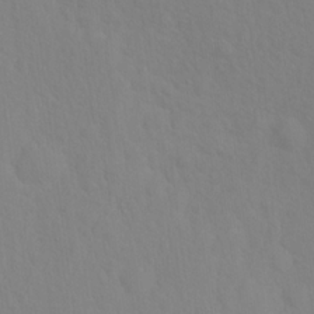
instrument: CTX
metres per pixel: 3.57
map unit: Hto
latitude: 18.4412
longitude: -39.6694
